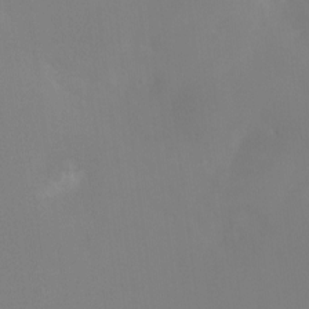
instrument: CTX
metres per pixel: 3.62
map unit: Ht
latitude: -12.2173
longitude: -47.7639
